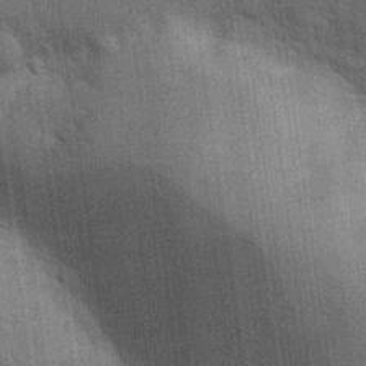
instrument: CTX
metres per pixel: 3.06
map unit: Nhu
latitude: 28.4601
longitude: -68.0822
